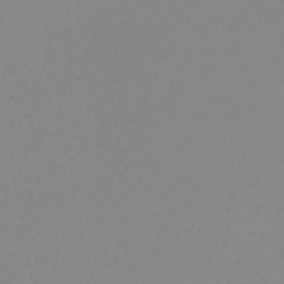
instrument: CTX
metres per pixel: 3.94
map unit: lHb
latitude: -44.4629
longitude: 75.7478
